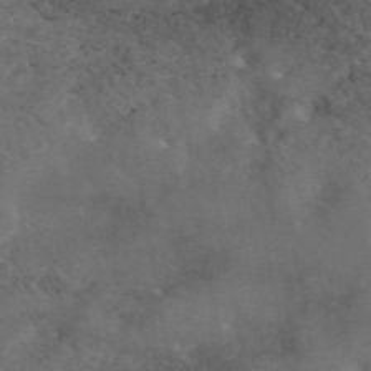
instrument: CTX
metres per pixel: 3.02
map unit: eAb
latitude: 46.2712
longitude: 114.5385
